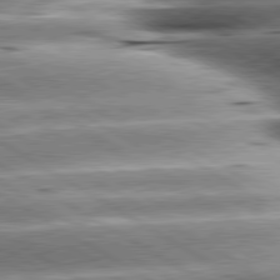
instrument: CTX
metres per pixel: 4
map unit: lApd
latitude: 80.4412
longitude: -142.5735
